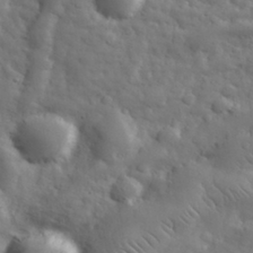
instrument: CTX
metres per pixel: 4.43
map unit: eHh
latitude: 31.8206
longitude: -69.1592
